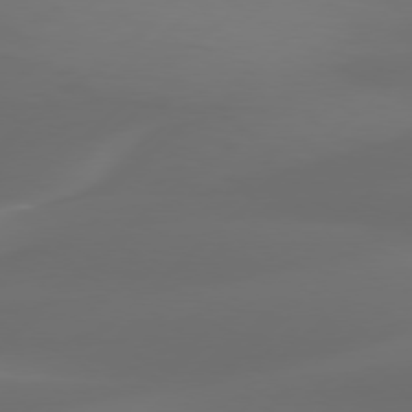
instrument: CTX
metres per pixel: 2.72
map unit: Hpe
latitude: 76.4790
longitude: -131.6127
